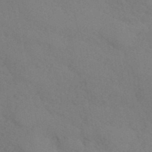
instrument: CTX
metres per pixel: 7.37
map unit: ANa
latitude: 41.9906
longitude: 54.2173
